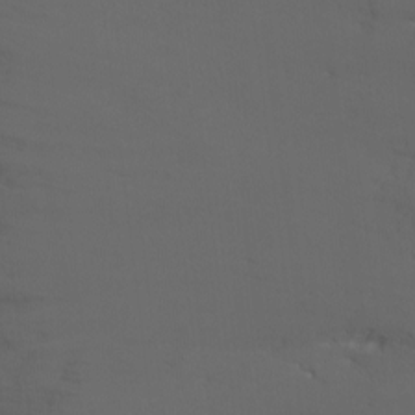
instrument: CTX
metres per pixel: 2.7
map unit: Ht
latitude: -9.7478
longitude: -46.3090
